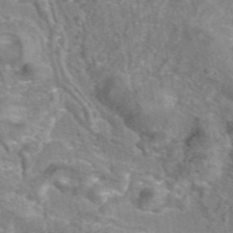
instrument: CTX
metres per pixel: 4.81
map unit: eAb
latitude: 44.5923
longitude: 106.9920
